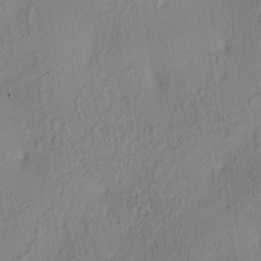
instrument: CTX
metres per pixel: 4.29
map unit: lAa
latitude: 4.4412
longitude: -115.9150
